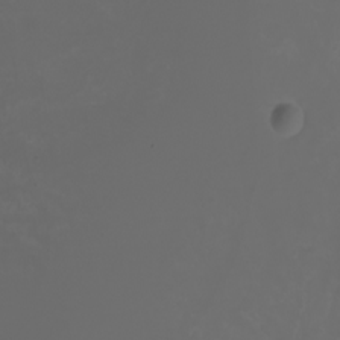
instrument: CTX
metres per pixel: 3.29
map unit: Nhu
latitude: -7.8422
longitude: -84.4790
